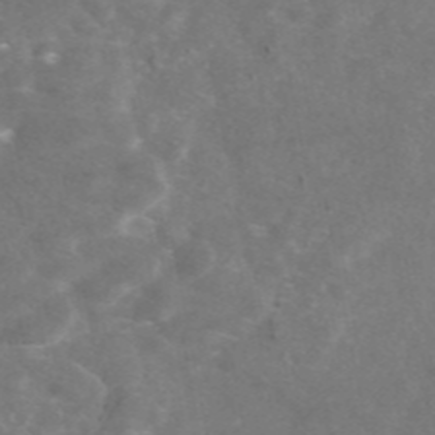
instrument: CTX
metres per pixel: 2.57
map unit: eAb
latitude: 46.8191
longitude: 117.3698
